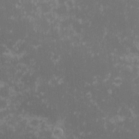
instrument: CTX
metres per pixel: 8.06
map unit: eHh
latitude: -1.1998
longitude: -85.5182
